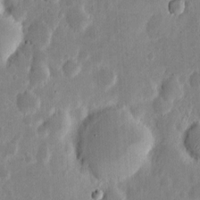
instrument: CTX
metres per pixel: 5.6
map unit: eHh
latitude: 6.4601
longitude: -70.4601
